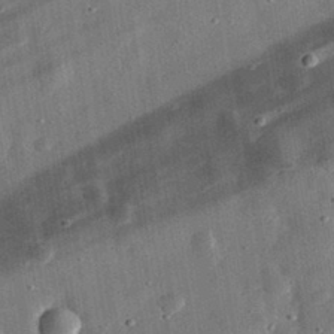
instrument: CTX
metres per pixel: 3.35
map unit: eHh
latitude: 32.6113
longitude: -76.7813
